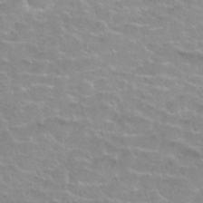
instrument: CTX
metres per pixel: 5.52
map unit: Nhu
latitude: 27.7072
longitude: -53.2915
